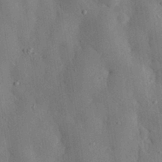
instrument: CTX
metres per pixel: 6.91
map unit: eHh
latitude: 30.9136
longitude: -76.6868
